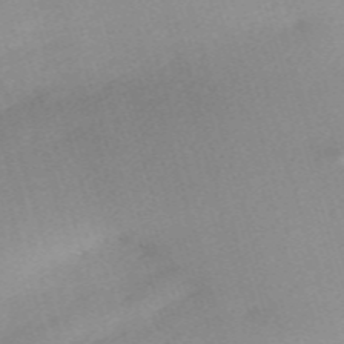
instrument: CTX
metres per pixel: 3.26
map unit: eHh
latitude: -61.4265
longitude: 50.1417
